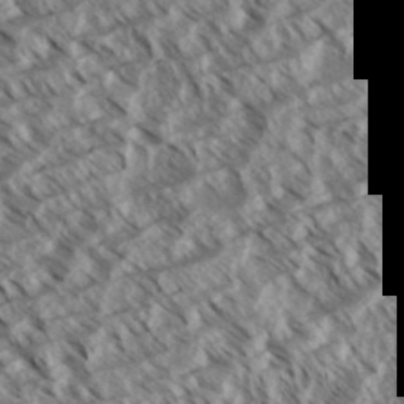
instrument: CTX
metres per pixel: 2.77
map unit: eHh
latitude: 35.0836
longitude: -139.2726
